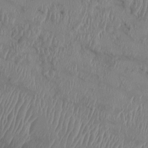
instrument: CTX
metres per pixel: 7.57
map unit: HNhu
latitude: 1.6505
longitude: -6.1956
